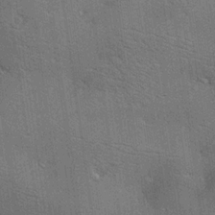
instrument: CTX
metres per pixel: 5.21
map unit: lAa
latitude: 18.6868
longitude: -139.3671
